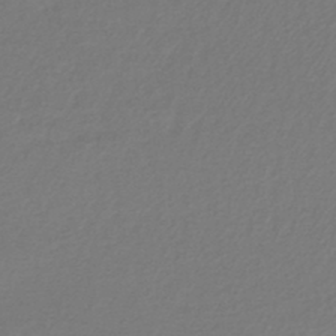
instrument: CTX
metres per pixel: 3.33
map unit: lHb
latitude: -44.8975
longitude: 76.5763
